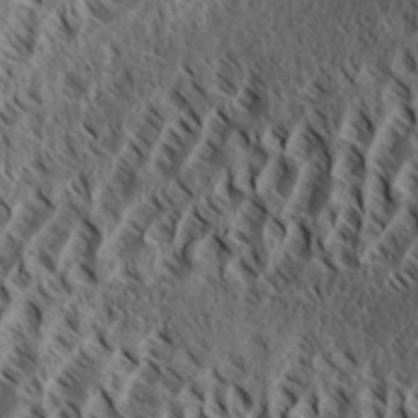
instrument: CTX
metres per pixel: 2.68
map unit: eHh
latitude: 34.6301
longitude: -137.7828
